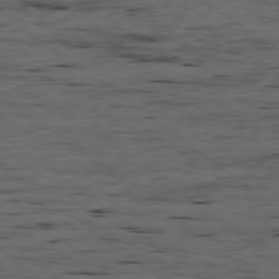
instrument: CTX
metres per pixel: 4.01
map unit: Ap
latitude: -78.9163
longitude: -90.3845
